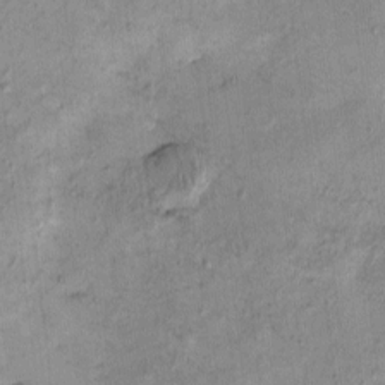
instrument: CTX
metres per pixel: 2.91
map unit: eHh
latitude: -0.1039
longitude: 16.2929
